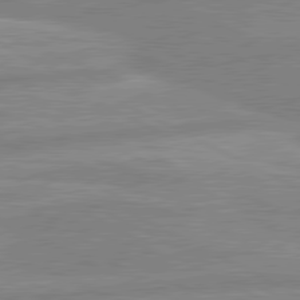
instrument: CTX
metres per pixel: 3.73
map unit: lApd
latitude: 80.6679
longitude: -169.7072
